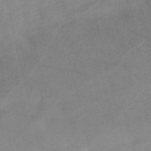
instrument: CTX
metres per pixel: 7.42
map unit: HNb
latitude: -55.4832
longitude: -45.3859
